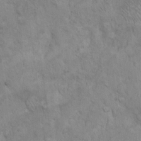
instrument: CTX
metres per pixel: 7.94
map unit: Hto
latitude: 13.0648
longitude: -56.0444
